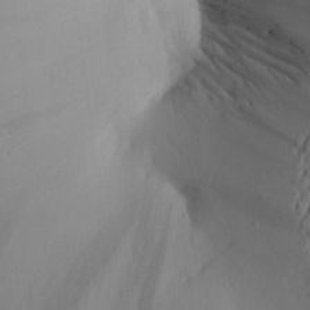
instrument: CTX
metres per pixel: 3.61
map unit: Aa
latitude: 20.8947
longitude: -145.4804
